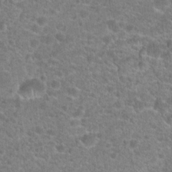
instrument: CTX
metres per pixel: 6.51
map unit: Hto
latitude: 20.2145
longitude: -43.1592
